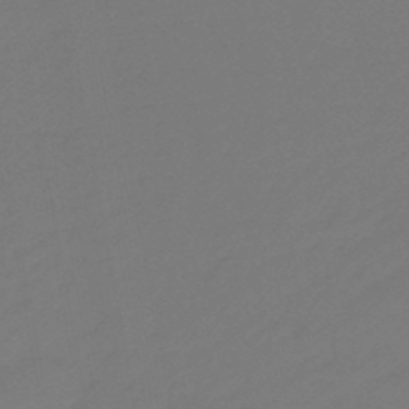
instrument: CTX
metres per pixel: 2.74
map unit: eHb
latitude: -46.9541
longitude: 88.3495
